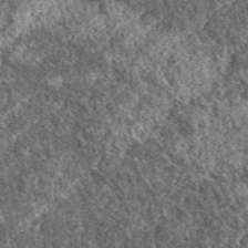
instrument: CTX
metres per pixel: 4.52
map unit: eAb
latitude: 37.8394
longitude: 110.1039
